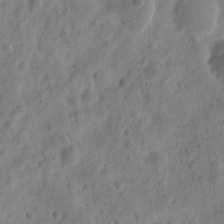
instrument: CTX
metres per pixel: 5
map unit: eHh
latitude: 9.3293
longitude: -74.3278
